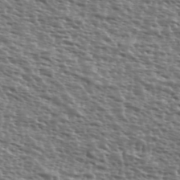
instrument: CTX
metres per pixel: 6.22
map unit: Ave
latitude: 39.3482
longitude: -111.9528
